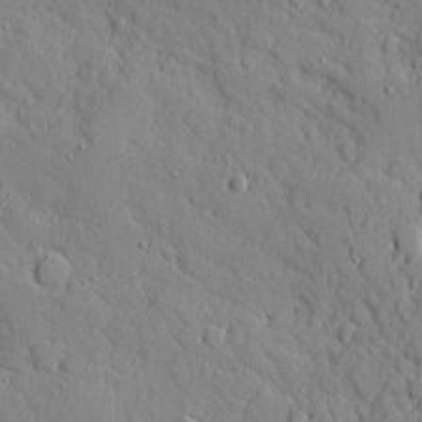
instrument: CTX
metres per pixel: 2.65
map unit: Ave
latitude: 10.7813
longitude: -101.3671
